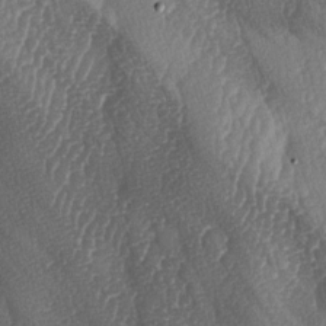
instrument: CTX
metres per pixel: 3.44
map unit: lAa
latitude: -6.7274
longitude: -129.2915
